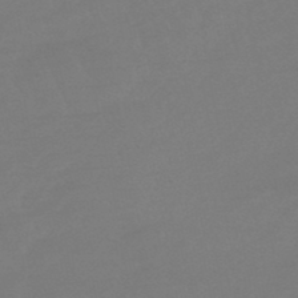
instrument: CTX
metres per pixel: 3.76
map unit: eHb
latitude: -48.7463
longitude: 85.8800
